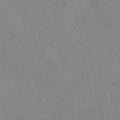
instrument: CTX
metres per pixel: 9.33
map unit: eAb
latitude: 49.8205
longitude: 120.7463
